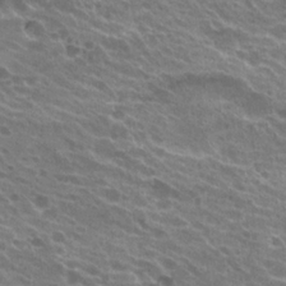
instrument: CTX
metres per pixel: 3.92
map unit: Hto
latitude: 23.0080
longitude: -38.5546
